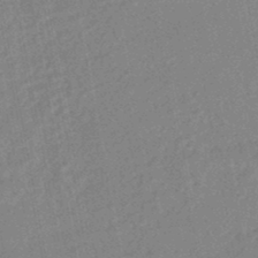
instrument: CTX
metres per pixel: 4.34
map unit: HNhu
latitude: -46.9919
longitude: 98.9164
